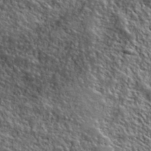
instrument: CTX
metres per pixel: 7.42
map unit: lHvf
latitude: 39.4804
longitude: -90.3845
